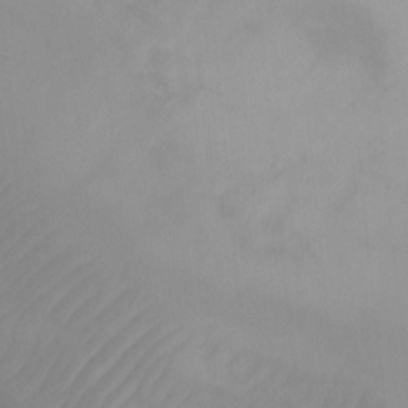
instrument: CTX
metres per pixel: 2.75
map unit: Ht
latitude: 3.7638
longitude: -28.8569
